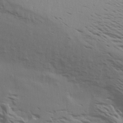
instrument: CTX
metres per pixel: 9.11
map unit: Aa
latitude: 19.0836
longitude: -145.1214
